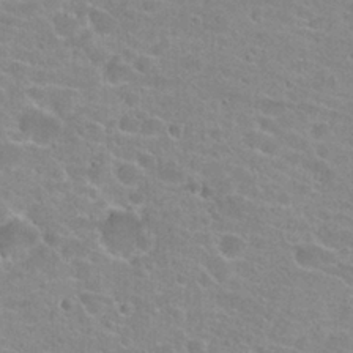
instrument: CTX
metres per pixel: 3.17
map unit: Hto
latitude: 23.6694
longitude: -43.8394
